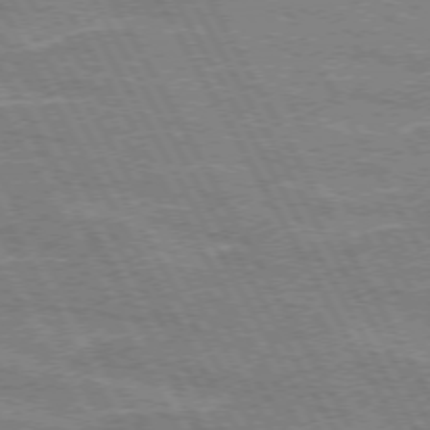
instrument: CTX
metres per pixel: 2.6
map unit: lApd
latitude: 72.4412
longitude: -55.1781
